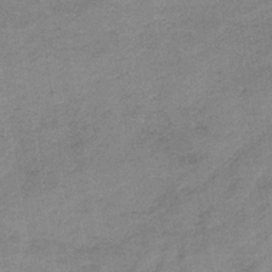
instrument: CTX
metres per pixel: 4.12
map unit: HNb
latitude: -33.5777
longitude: 57.1998
